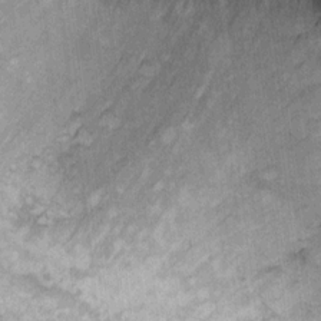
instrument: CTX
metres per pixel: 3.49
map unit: Ht
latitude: 9.9339
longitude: -37.1403
